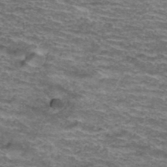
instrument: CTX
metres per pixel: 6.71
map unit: Hto
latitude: 38.0444
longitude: -43.0647
